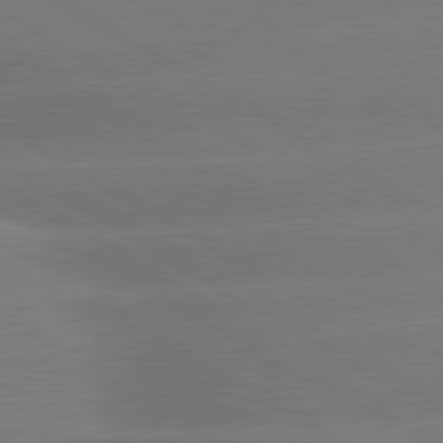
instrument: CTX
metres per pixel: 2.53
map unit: lApd
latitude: 80.5168
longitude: -149.2159
